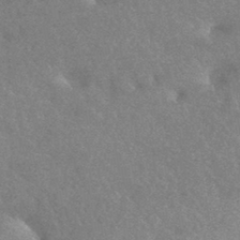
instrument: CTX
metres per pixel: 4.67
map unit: HNhu
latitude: -43.2942
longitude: 92.6329
